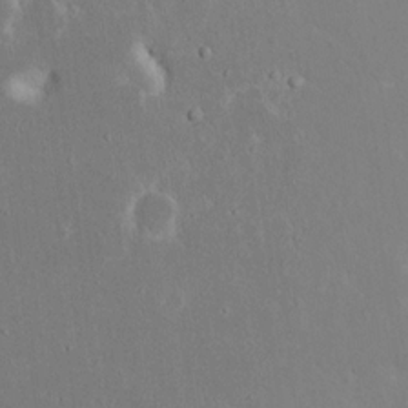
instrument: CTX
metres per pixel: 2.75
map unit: eHh
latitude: 18.2522
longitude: -72.1200
